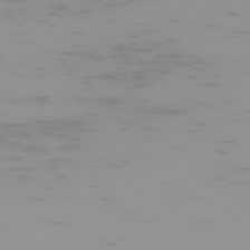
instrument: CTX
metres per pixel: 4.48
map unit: Hpe
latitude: -74.8030
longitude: 7.0297
